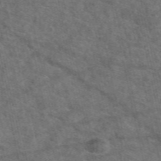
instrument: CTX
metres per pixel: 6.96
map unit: eAb
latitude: 49.4804
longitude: 112.9542
